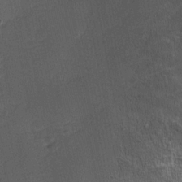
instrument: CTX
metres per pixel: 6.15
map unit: Ave
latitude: -0.0283
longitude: -113.7638
